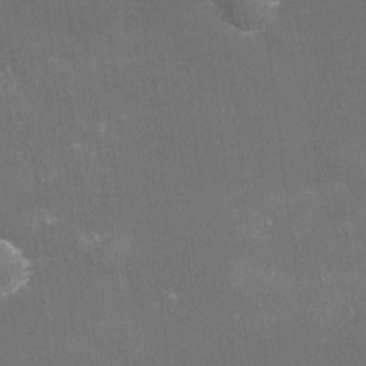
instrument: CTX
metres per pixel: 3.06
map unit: eHh
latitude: -3.3131
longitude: -75.7828
